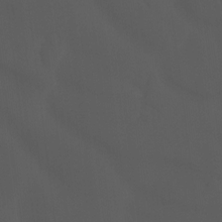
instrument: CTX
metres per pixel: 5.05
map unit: Hto
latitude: -7.8800
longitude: -45.3292
